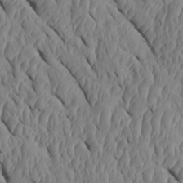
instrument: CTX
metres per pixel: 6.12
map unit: Htu
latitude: 1.4993
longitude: 148.4629
